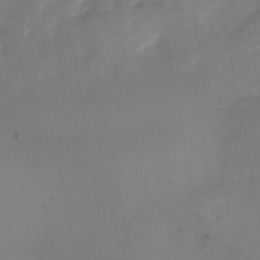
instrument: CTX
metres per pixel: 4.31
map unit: Nhu
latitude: -4.6140
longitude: -84.5924
